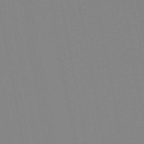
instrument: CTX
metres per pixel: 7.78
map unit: HNb
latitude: -54.1984
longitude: -49.1592
